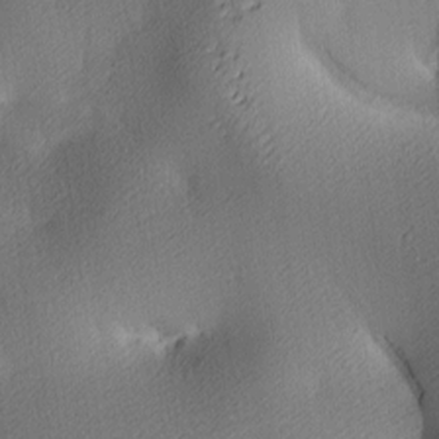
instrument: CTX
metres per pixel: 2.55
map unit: lAa
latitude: 3.6505
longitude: -116.4223
